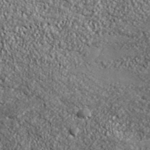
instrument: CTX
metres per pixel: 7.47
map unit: ANa
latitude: 38.8002
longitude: -91.8772
